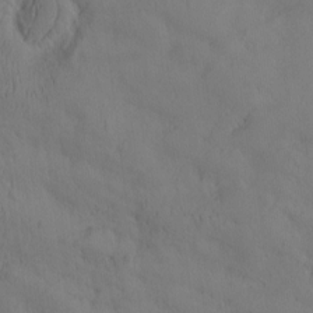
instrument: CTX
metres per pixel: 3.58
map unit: eHh
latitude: -1.5966
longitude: 15.8423
